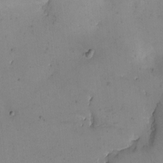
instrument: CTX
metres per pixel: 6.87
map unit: eHh
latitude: -4.9919
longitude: -78.9136
